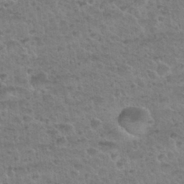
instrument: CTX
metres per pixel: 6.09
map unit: Nhu
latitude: 31.9717
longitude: -51.9528
